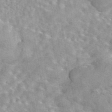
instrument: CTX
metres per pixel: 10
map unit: eAb
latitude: 44.4979
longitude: 109.6155
